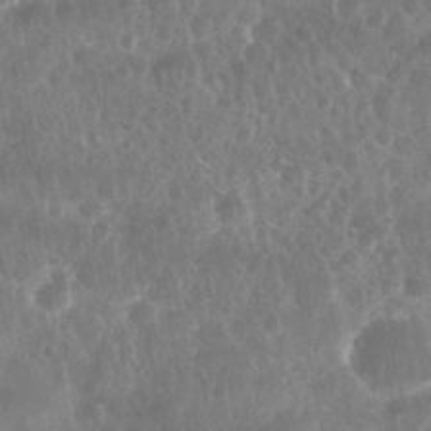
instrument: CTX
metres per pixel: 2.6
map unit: Nhu
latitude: 28.3845
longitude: -64.9514
